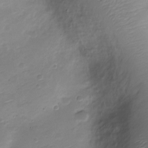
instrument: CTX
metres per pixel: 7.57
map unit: Nve
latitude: -21.3509
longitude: 106.9353
